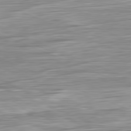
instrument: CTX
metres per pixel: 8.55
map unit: Ap
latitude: -81.7856
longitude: -67.7638
